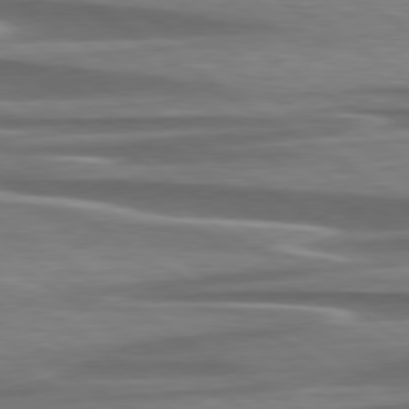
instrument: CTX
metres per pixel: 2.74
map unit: lApd
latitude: 79.6127
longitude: -114.1010
